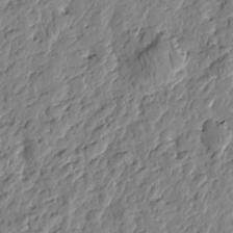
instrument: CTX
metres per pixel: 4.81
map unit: Htu
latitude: -1.2565
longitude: -178.2523
